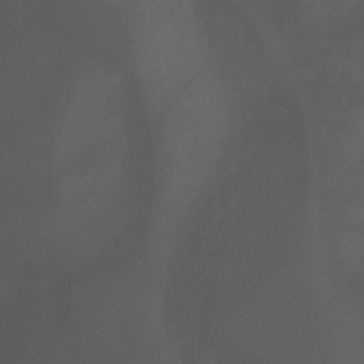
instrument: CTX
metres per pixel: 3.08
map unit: Htu
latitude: -1.5777
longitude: -77.0836
